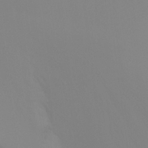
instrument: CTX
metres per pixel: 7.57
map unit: Ht
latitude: -9.3698
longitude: -33.2537
